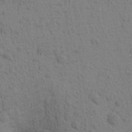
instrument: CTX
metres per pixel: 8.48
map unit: Aa
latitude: 22.7246
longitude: -148.7057
